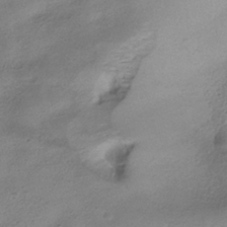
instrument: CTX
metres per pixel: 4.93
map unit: HNhu
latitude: -40.4818
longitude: 98.9353
